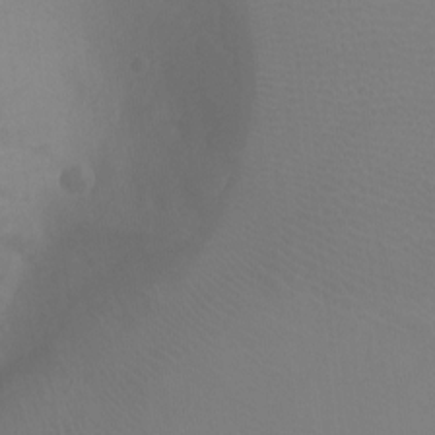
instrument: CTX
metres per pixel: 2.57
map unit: Ht
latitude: -7.0297
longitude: -20.0444
